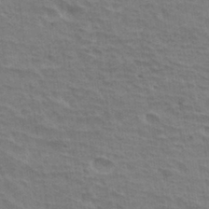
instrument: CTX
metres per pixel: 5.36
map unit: Hto
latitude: 33.3104
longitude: -44.4223
